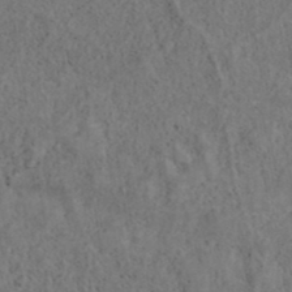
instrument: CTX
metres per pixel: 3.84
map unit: ANa
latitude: 39.4048
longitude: 22.4251
